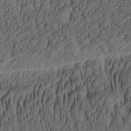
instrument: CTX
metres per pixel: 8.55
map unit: lAa
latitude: 5.2726
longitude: -115.2914
